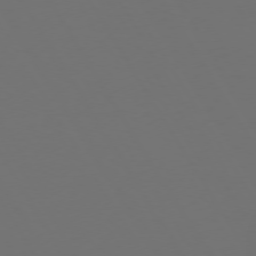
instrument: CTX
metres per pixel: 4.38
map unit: Hpe
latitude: 72.9325
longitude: -128.1956
